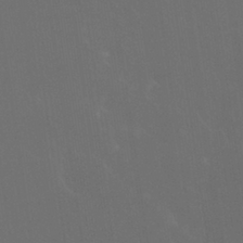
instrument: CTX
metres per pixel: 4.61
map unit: Nhu
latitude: 30.5924
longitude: -57.9150
